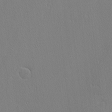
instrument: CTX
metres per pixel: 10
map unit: lAvf
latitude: -4.2928
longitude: -108.6490
